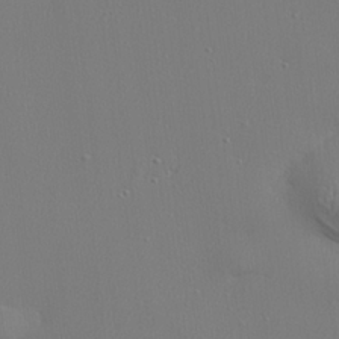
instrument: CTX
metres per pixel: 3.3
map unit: lHvf
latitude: 23.1403
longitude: 141.9367
